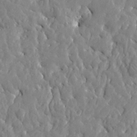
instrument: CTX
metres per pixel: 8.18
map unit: Htu
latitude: -2.7463
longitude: 178.8975
